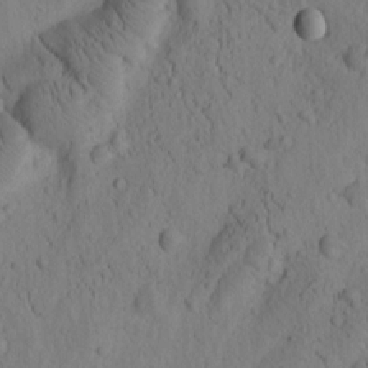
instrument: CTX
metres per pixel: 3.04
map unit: Htu
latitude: -1.6722
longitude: 173.7666
